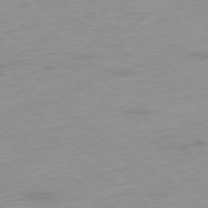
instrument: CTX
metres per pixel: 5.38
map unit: Ap
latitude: -78.1416
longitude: -59.8205
